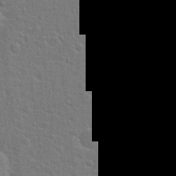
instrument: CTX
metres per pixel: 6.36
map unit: Hto
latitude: 22.8002
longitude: -47.2726
